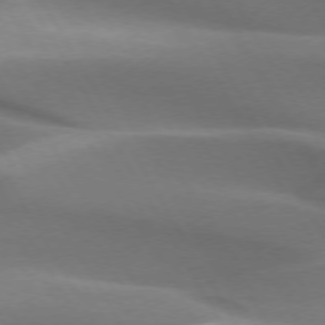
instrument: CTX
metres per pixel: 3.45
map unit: lApd
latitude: 73.0081
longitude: -51.4804
